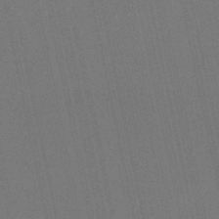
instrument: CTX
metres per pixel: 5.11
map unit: eHb
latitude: -50.5196
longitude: 69.6155
